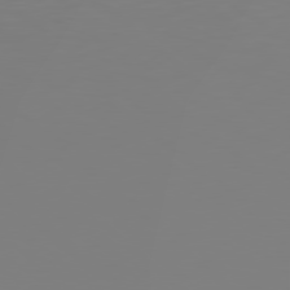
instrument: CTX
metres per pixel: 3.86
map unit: Hpe
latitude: 78.5735
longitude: -136.3468
